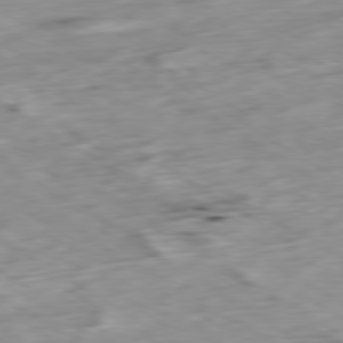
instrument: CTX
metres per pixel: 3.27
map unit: Ap
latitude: -79.8422
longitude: -88.8947
